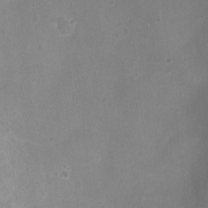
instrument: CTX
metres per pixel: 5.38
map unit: Ht
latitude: -4.6707
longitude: -19.3103
